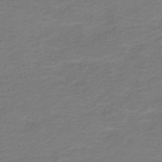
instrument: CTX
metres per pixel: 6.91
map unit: HNb
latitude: -43.0108
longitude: 52.2172
